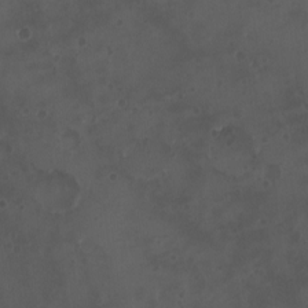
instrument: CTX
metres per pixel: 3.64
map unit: eHh
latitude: -4.1228
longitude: 19.8989
